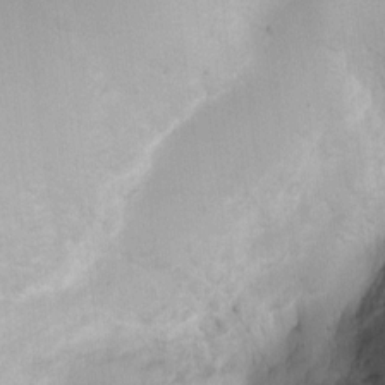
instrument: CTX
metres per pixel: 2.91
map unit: Hto
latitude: 7.0269
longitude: -36.3845
